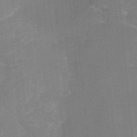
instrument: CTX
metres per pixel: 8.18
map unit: Nhu
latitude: -22.6330
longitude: -56.2900
